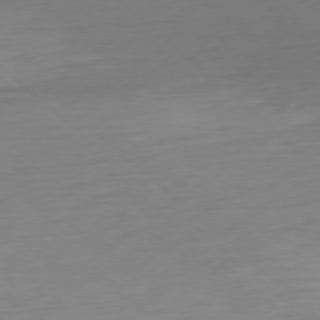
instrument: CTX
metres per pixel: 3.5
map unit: Ap
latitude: -77.6911
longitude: -77.1403
